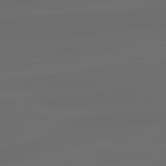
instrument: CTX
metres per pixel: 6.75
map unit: lApd
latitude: 83.8394
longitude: -130.8758
